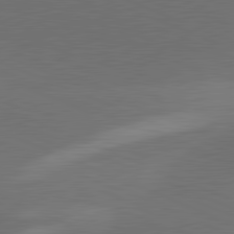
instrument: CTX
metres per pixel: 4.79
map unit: lApd
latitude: 81.6127
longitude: 137.3509
